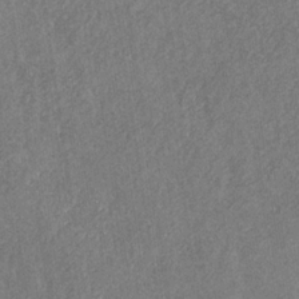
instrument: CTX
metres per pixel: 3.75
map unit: eHb
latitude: -30.4062
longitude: 69.3131
